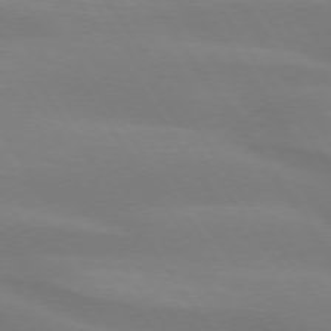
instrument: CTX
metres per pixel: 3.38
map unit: lApd
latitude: 74.1011
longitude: -49.0081
